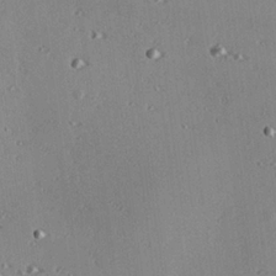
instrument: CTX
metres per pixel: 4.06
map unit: eHh
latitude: 22.9892
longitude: -90.0255
